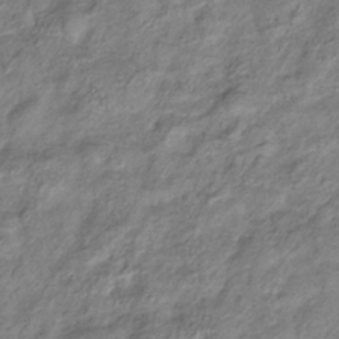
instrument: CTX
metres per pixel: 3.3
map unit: Hve
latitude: -33.1054
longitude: 89.4076
